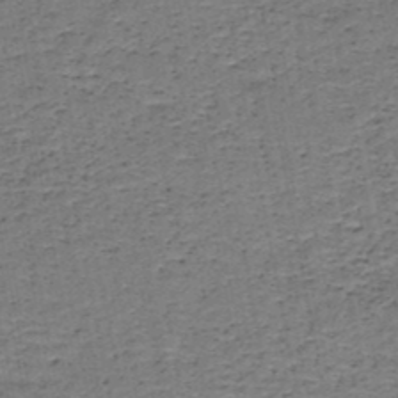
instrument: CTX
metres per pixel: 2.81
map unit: HNb
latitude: -48.8219
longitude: -40.2144
